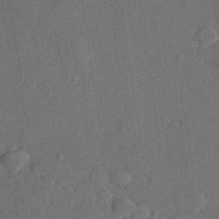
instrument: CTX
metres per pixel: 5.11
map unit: lHvf
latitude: 21.9717
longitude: 144.6519
